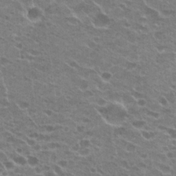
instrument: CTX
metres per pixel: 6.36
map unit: Hto
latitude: 23.5371
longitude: -41.4048
